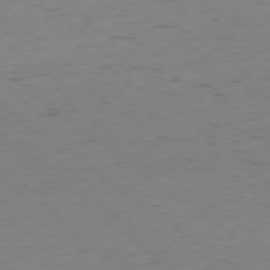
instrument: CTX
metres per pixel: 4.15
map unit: Hpe
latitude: -78.9352
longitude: 17.0487
